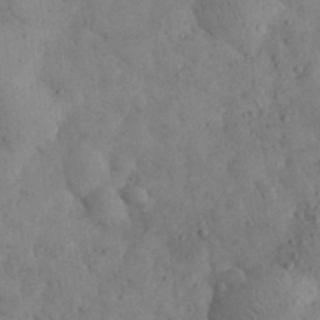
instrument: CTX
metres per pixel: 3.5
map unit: eHh
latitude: 30.8569
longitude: -68.7246
